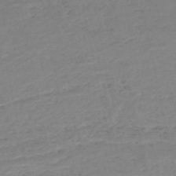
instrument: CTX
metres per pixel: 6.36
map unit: HNb
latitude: -54.7652
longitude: -43.9339
